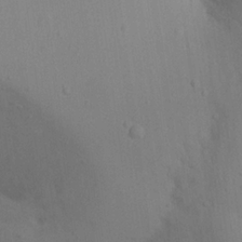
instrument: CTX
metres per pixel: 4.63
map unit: Nhu
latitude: 20.0822
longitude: -73.3860
